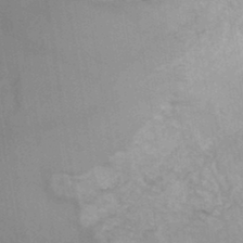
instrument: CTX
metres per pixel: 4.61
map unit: eHh
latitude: -44.0472
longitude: -29.3481
